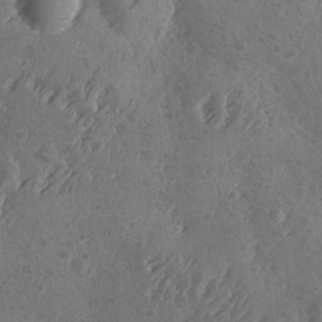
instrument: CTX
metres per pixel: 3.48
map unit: Ave
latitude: -9.2943
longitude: -118.6490
